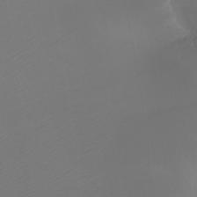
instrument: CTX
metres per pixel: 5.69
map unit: Nhu
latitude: -8.2172
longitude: -82.0633
